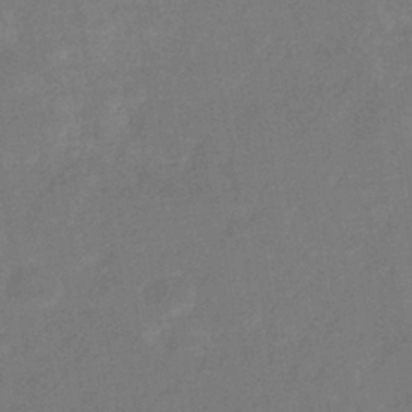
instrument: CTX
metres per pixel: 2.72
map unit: eHb
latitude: -34.2928
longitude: 75.1054
